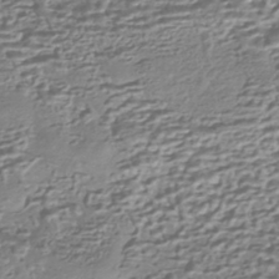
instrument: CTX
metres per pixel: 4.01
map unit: HNhu
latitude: -43.5210
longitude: 98.6518
